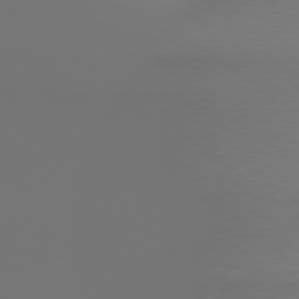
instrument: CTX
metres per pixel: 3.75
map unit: lApd
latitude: 78.9514
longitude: 178.7463
